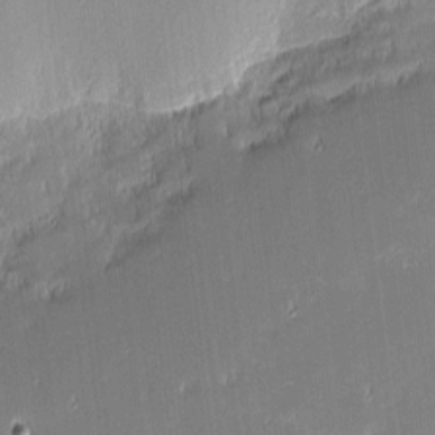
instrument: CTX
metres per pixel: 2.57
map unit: eHh
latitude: -2.5762
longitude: -85.4615
